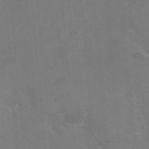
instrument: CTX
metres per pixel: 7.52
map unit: Hto
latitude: 36.2145
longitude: -46.6302
